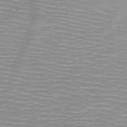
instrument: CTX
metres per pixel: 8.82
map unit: HNb
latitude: -47.5588
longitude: -45.1025
